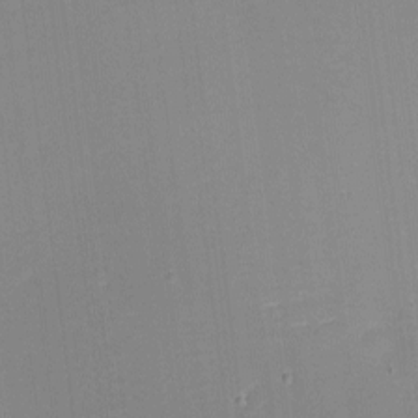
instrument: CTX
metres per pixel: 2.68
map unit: eHh
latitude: -2.6896
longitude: -80.2711
